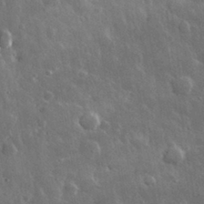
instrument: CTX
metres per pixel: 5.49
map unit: lHvf
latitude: 33.4426
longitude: -86.9325
